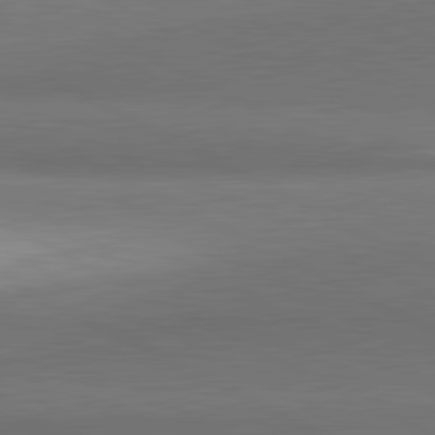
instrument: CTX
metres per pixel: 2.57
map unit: lApd
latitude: 81.6316
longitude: 155.6722
